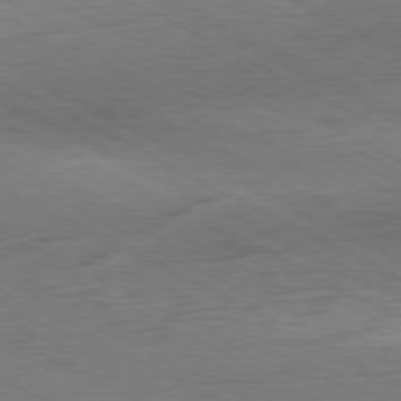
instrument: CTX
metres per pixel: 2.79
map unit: Ap
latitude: -81.2565
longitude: -63.0270
